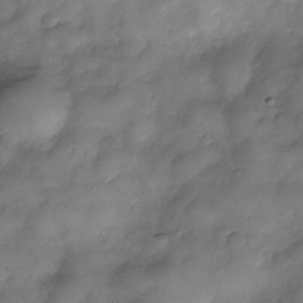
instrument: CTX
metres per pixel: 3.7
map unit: Nve
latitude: -26.1794
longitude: -148.9325
